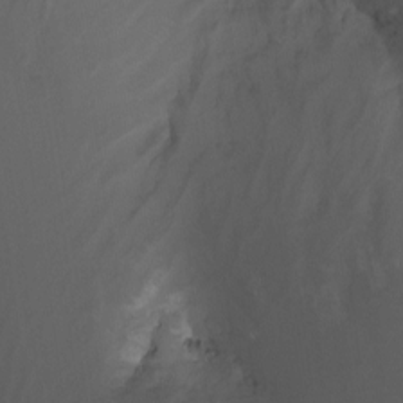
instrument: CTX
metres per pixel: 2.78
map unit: Nhu
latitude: -15.2187
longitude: -57.8961
